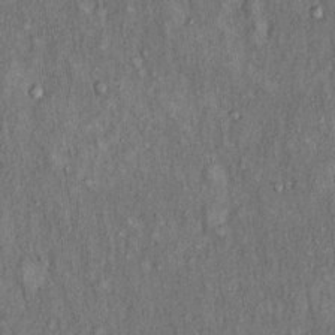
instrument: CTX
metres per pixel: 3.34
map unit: Hto
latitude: 15.5372
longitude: -61.1403
